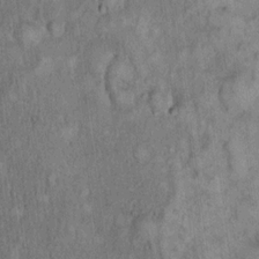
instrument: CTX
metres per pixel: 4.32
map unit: Hto
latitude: 18.2522
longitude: -61.8394
